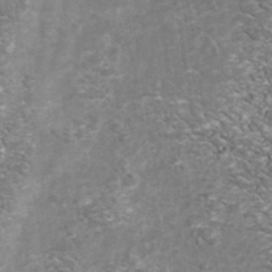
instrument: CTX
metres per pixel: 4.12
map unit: Nhu
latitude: -39.2565
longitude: -81.3859
